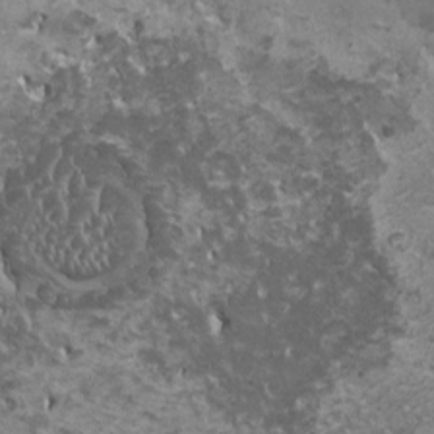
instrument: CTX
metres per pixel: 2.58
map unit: HNhu
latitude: 0.1011
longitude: 2.9352
